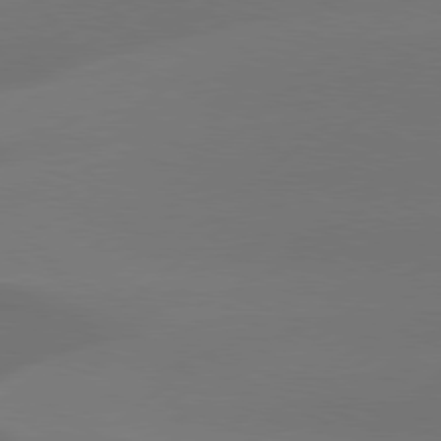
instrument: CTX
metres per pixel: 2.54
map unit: Hpe
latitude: 78.5735
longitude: -130.7058
